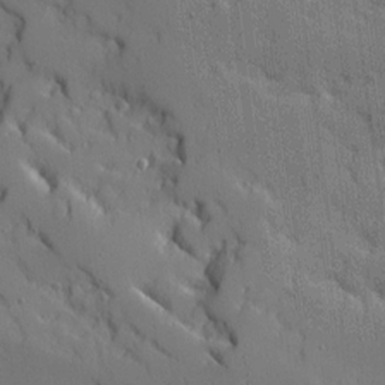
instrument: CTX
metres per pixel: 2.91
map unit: Ave
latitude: 11.7261
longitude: -101.2537
